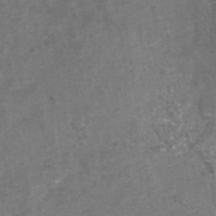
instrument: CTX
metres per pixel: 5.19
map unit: Nhu
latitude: -39.9745
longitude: -81.3859
